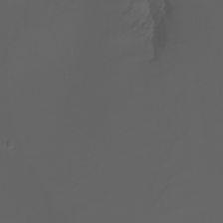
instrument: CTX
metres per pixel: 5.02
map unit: Nhu
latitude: -7.3887
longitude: -84.1956
